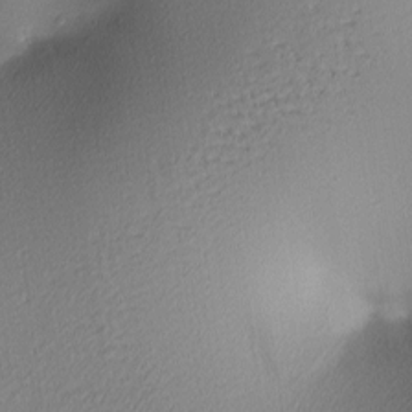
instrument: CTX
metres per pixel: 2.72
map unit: lAa
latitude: 3.4237
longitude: -116.1011
